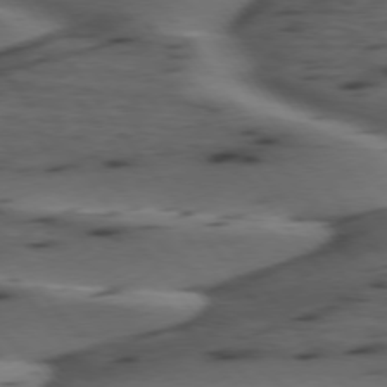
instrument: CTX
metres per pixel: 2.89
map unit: lApd
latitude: 75.4615
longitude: -70.5735
